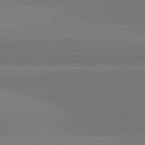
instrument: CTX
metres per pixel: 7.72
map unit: lApd
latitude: 82.0444
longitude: 151.0297
